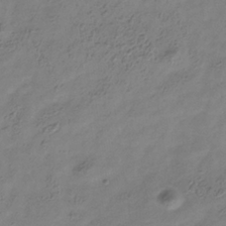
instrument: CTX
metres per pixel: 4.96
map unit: Hve
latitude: -34.7652
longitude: 89.5588
